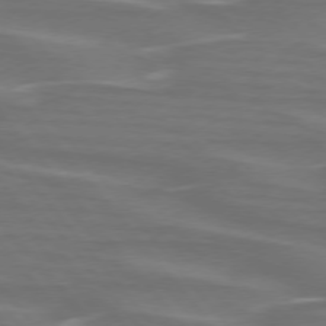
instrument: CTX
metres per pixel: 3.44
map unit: lApd
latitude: 75.3104
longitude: -80.5735
